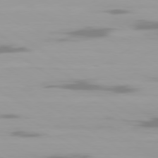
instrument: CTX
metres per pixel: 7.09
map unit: Ap
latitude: -79.7099
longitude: -102.5168
